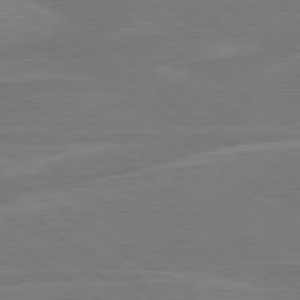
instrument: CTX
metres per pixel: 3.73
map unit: lApd
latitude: 79.6127
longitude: -125.0836
